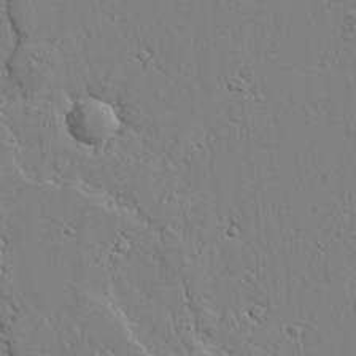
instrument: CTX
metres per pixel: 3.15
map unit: lAvf
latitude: 23.1025
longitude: -109.7071
